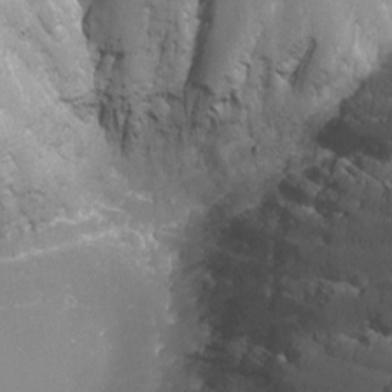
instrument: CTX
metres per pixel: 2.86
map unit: Nhu
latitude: -9.1242
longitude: -78.9892
